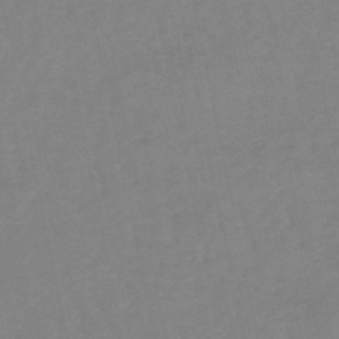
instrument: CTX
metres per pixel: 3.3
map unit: eHb
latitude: -49.0109
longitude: 77.3699
